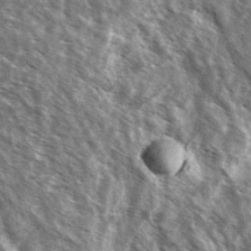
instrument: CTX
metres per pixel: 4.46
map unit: Ave
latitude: 37.8206
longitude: -110.4412
